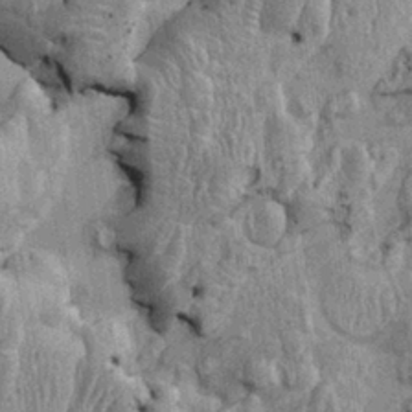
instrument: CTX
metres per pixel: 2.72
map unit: Ht
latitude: -0.1984
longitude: -14.1200
